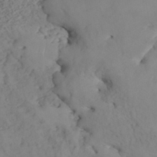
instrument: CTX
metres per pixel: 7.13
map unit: ANa
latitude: 35.5560
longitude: 14.3307
